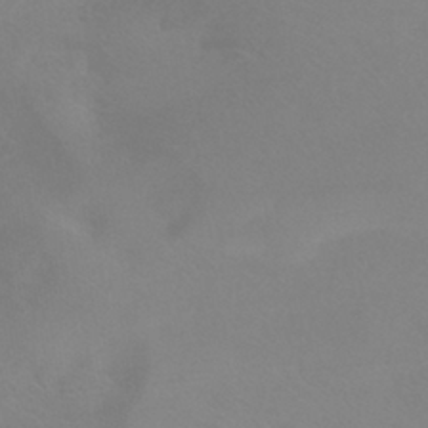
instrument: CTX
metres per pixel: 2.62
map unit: HNhu
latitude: -40.9353
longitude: 93.5021
